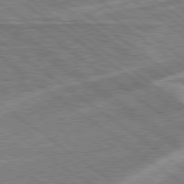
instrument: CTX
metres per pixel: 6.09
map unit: Hpe
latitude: 78.9703
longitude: -171.4426
